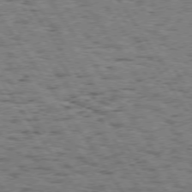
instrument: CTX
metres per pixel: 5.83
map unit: Hpe
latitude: 74.2334
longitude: -133.9717
